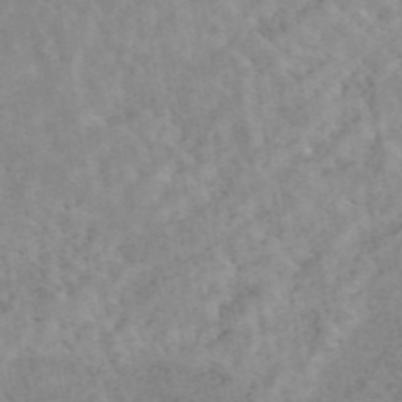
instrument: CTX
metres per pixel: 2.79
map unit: eAb
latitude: 45.0269
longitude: 122.3495
